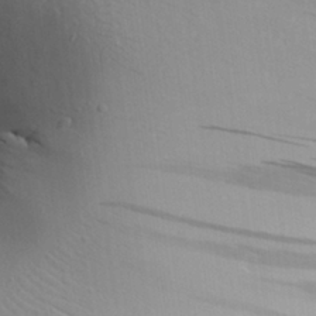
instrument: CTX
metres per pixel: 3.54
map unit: Aa
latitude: 27.6127
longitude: -143.1970
